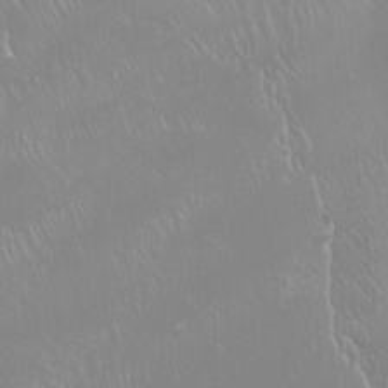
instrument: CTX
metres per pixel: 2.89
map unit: Htu
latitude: -16.1984
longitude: -46.7436
